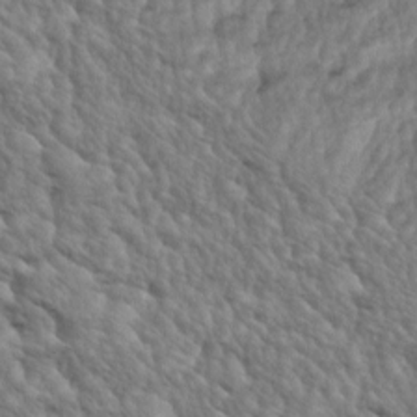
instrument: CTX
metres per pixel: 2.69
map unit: lAa
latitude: -5.2942
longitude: -125.4993
